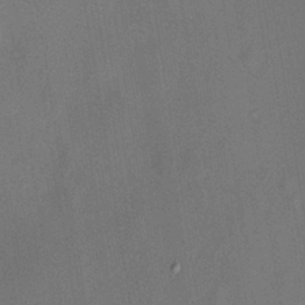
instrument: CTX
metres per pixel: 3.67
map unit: HNhu
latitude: 13.3860
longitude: 10.9164
